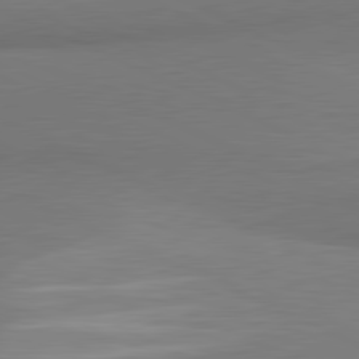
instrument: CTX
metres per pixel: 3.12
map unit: lApd
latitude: 81.2159
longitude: 163.7477
